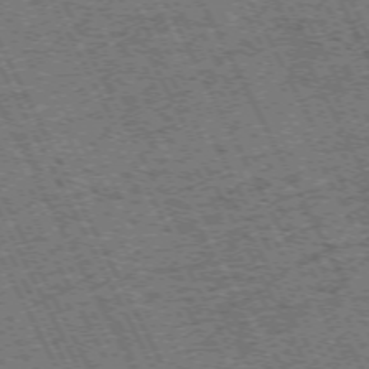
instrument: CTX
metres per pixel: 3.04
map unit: Hpe
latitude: -71.8045
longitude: 10.4251
